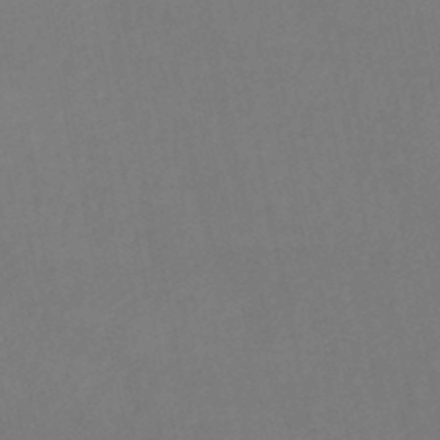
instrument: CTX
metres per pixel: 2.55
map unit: lHb
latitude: -46.8408
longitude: 61.3510
